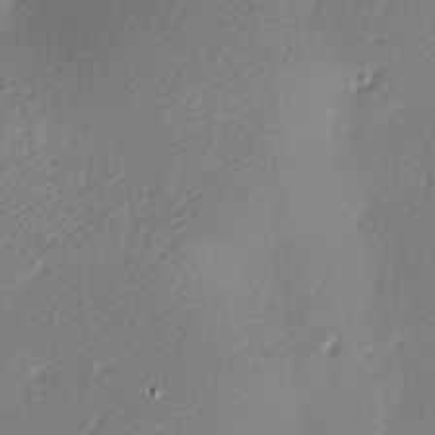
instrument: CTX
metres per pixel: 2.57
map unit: lAa
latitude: -9.1809
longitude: -127.7072
